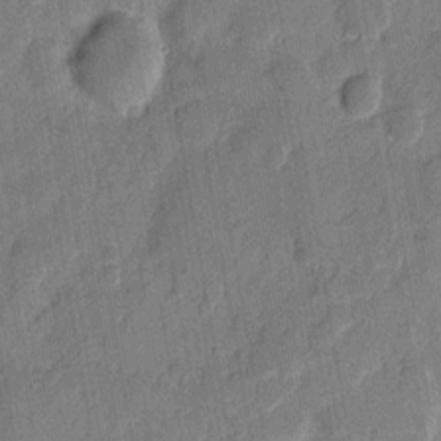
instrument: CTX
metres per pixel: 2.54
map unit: eHh
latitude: 8.6491
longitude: -66.3467
